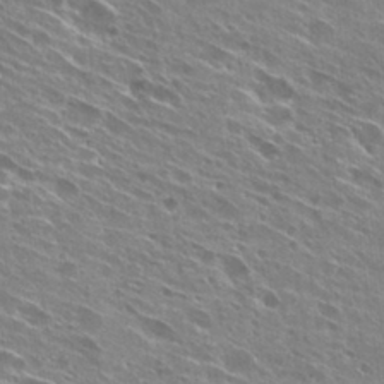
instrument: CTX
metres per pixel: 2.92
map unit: Hto
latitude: 28.8002
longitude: -44.4979
